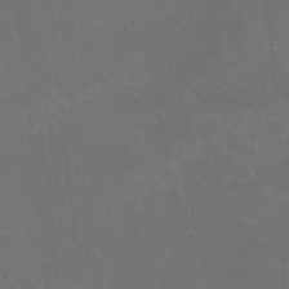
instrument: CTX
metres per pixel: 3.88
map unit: HNhu
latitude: 1.1781
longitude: -2.4034
